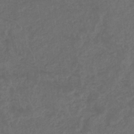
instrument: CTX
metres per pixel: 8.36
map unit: eHb
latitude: -32.2173
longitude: 72.4251
